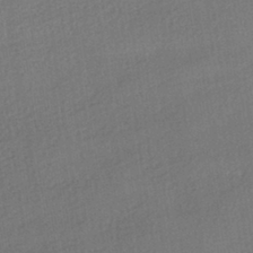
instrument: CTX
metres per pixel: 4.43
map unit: HNhu
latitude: -41.4076
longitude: 96.1039
